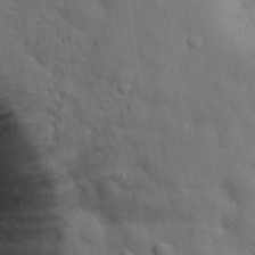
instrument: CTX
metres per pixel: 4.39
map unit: eHh
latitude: 28.8758
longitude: -75.9528
